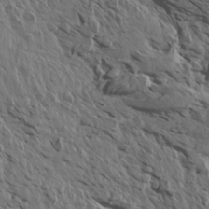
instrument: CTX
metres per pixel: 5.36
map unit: Aa
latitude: 13.9339
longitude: -143.1781
